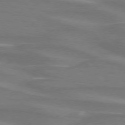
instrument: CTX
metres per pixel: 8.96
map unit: lApd
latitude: 75.0647
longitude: -80.3467
